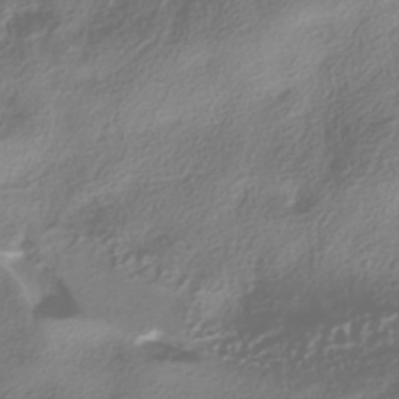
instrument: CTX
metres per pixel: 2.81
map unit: HNhu
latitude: -40.4818
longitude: 97.6722
